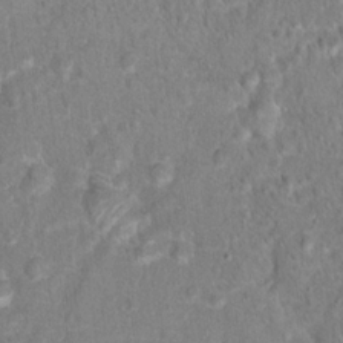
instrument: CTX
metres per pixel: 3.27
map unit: Hto
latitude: 16.8947
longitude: -41.4993
